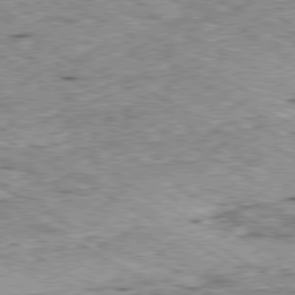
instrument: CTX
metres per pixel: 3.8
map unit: Ap
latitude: -80.4062
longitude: -50.6112
